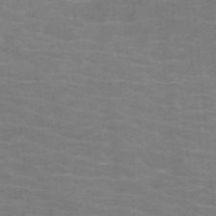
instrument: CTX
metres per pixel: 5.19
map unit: HNb
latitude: -46.6140
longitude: -46.1011
